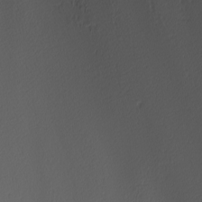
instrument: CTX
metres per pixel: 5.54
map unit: Nhu
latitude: -4.8030
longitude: -92.5356
